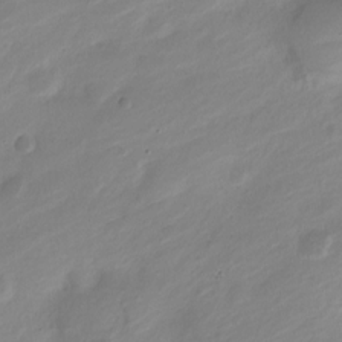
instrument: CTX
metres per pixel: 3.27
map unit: Nve
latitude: -18.9542
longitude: 108.1228
